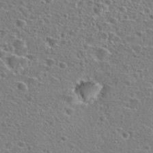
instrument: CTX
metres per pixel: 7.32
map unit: Hto
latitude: 25.6693
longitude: -46.4790
